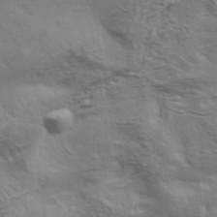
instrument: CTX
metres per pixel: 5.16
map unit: eHh
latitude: 36.3845
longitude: -80.8002
